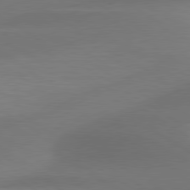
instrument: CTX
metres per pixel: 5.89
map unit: lApd
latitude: 79.6883
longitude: -87.8772
